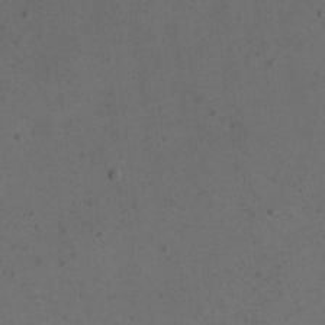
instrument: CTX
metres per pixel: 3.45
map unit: eHh
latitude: 22.8191
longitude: -68.9514
